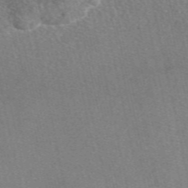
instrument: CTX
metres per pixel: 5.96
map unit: eAb
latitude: 49.2159
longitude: 112.3684
